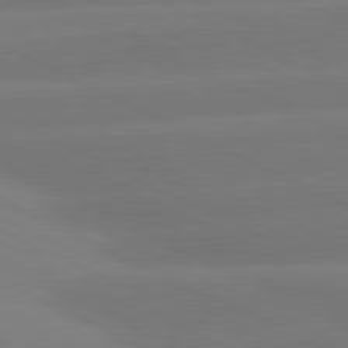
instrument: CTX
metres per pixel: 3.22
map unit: lApd
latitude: 81.2726
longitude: -154.5168
